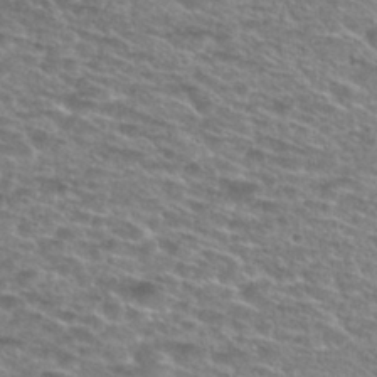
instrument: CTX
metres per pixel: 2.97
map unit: Hto
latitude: 28.6868
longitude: -49.0269
